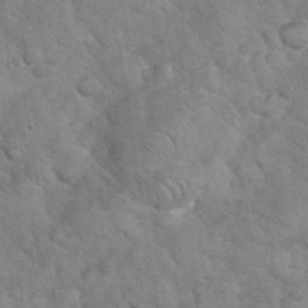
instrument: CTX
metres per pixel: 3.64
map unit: eHh
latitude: 36.4601
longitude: -65.4237
